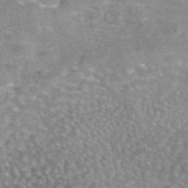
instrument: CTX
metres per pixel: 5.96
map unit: eAb
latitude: 44.6868
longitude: 109.1998
